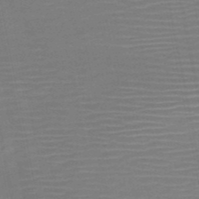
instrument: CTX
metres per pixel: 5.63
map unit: HNb
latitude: -51.5966
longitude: -47.9339
